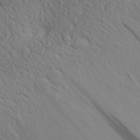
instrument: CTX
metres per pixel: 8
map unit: Aa
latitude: 27.1592
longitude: -144.3467
